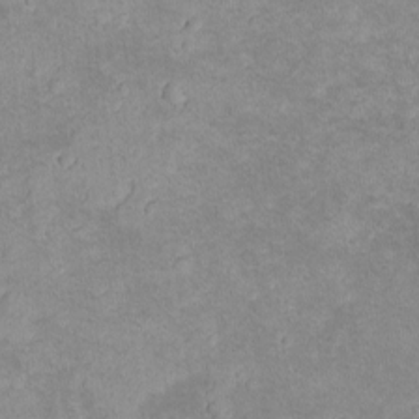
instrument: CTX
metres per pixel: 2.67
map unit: lAvf
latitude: -8.7463
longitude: -119.8016
